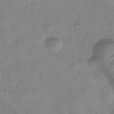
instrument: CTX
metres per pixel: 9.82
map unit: Ht
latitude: -9.3887
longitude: -22.5924
